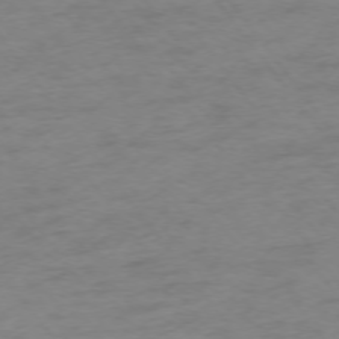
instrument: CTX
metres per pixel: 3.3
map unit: Ap
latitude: -75.0865
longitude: -72.9892
